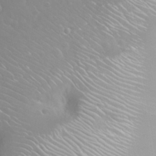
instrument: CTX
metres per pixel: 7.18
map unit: Nhu
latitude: 27.0081
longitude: -56.1766
